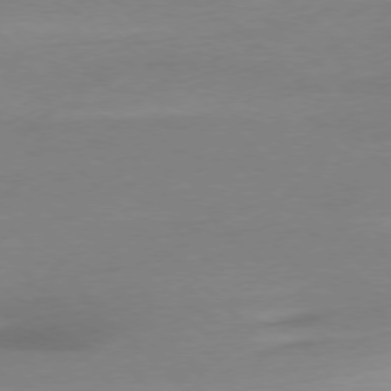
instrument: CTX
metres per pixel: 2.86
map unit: Ap
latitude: -77.5588
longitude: -68.5735
